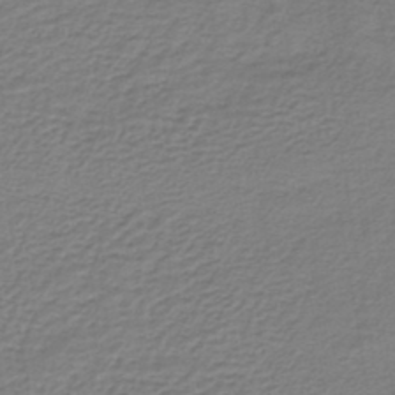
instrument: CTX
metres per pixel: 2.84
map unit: lHb
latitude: -42.7652
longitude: 71.1620
